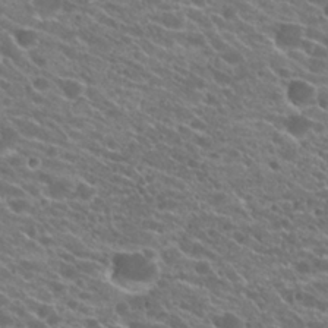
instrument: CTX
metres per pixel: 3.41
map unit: Hto
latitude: 23.4426
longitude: -37.8017
